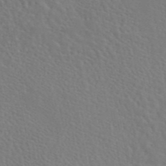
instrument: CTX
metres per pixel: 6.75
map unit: eAb
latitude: 44.6112
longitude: 113.0487
